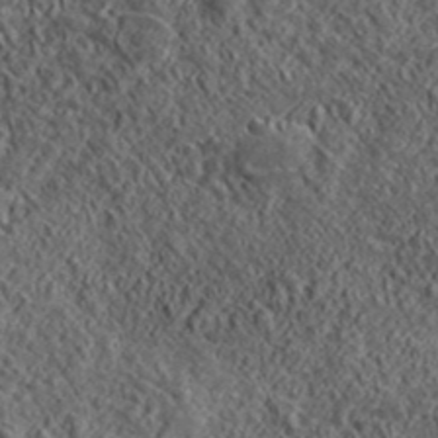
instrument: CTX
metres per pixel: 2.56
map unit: lHvf
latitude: 42.0633
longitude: -88.7813
